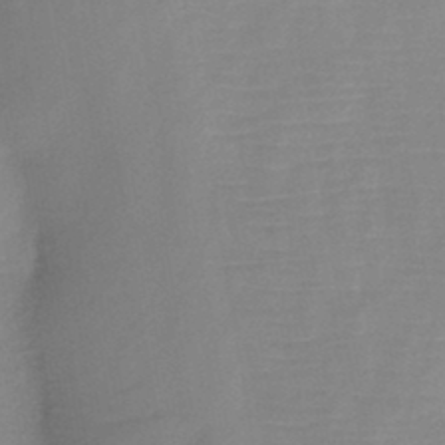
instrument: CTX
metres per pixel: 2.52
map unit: HNb
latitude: -45.1998
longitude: -39.2726
